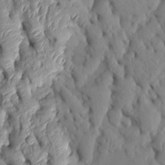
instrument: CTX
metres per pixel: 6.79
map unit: Htu
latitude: 2.4223
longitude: 148.2551
